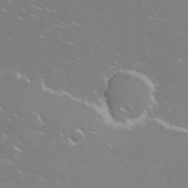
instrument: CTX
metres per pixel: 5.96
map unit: eHh
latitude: -11.0864
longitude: -65.2726
